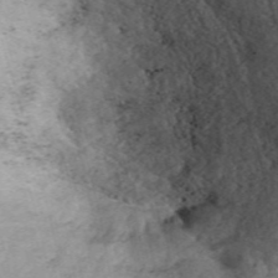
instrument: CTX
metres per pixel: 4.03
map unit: ANa
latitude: 43.5560
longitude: 29.5021
